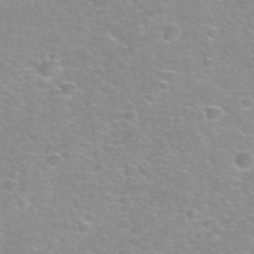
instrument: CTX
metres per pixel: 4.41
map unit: Hto
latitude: 32.7246
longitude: -50.5356
